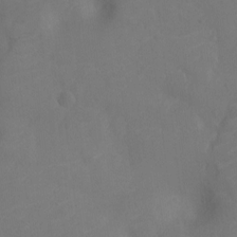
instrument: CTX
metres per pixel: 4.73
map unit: Nhu
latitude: -11.6533
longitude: -21.5749
